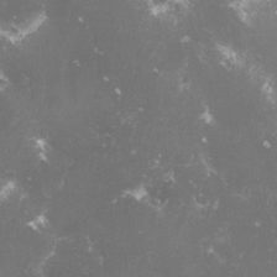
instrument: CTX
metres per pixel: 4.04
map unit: lHvf
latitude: -15.6155
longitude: -100.0255
